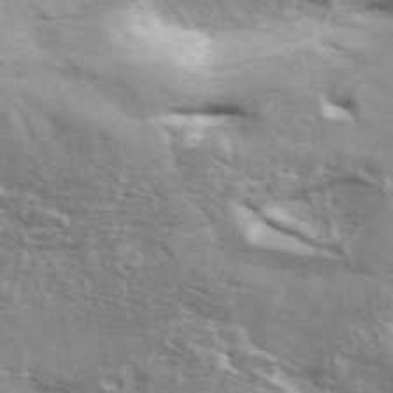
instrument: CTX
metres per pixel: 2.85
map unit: ANa
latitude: 46.1200
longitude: 28.6707
